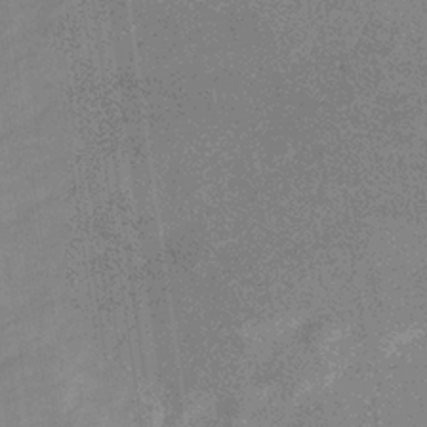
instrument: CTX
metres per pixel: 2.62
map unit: eHb
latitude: -34.6329
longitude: 73.0864
